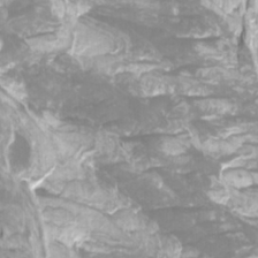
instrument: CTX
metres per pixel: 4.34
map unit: Nhu
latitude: -10.1039
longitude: -75.0647
